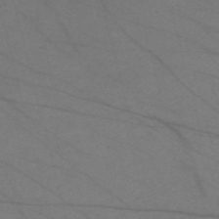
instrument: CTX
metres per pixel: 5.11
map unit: Nve
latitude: -58.5195
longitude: 61.0675
